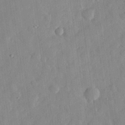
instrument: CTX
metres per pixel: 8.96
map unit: eHh
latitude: 29.1214
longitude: -74.7435
